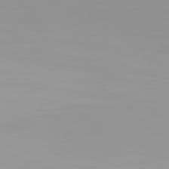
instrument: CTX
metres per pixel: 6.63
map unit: Hpe
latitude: 78.1389
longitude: -145.3859
